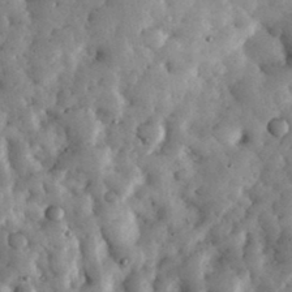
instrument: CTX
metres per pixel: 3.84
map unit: eHh
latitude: 34.2900
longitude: -68.8002
